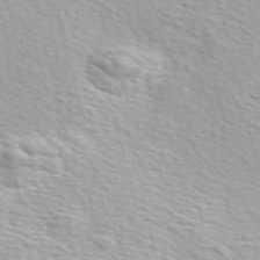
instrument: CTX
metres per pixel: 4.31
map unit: ANa
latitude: 51.6505
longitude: -71.3481
